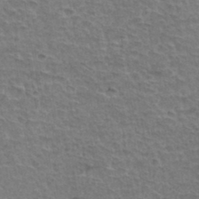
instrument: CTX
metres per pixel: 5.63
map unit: Hto
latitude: 35.1214
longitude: -45.8394
